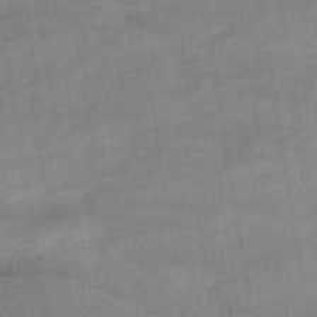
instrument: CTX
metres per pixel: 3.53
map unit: eHb
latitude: -37.0675
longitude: 79.3887
